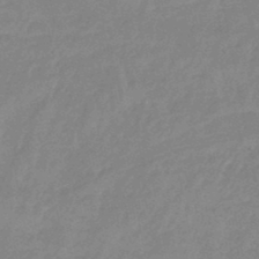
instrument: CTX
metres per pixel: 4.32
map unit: eHb
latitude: -45.8611
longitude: 85.3887
